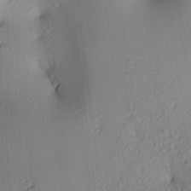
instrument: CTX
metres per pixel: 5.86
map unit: lAa
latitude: 3.7827
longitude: -115.6882
